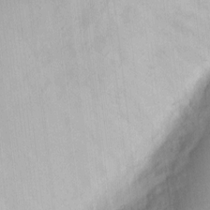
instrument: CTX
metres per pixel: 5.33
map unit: eHh
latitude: 8.7057
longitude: -72.0822
